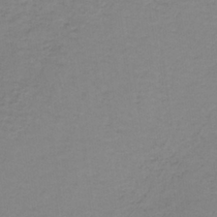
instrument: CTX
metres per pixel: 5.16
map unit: eAb
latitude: -36.1039
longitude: 53.1242
